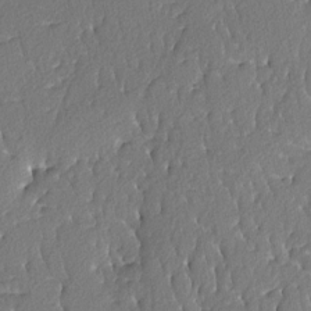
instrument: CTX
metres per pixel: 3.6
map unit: lAvf
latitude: -4.8030
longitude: -108.3089
